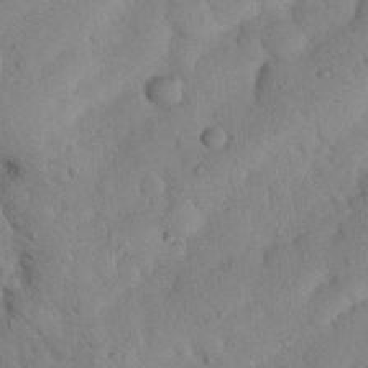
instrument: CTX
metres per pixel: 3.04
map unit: Nhu
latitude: 20.7435
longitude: -74.4601
